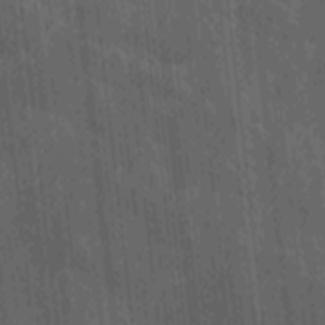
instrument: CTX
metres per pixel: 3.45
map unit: Ave
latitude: -9.3698
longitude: -122.9892
